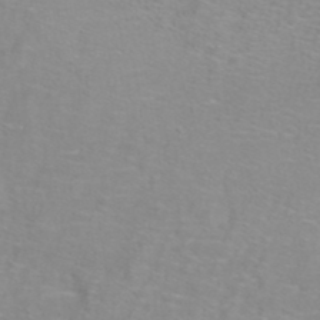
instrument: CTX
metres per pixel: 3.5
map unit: ANa
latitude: 39.7638
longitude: 23.3888
